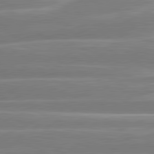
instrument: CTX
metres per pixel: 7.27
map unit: lApd
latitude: 80.9325
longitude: -131.1404
